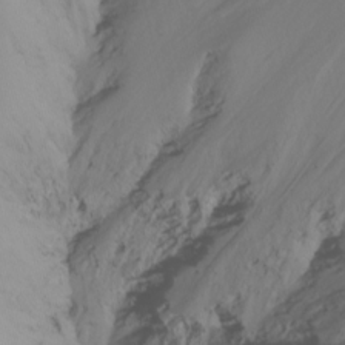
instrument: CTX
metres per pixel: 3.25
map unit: Nhu
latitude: -13.4832
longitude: -61.9906
